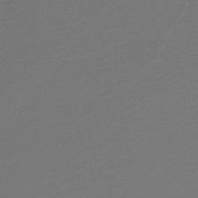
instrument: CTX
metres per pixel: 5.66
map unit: lHb
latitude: -47.9745
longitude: 65.6911
